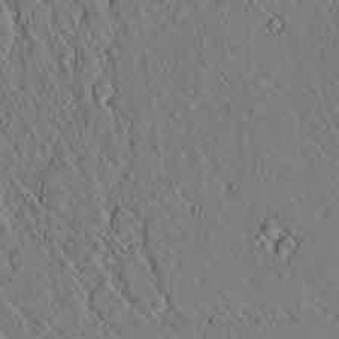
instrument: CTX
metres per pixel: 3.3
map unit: lAvf
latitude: 6.5168
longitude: 158.9541
